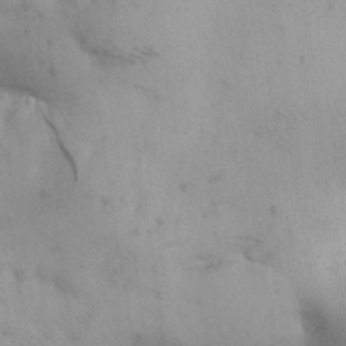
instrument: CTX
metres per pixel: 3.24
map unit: Nhu
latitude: 27.8017
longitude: -71.1592
